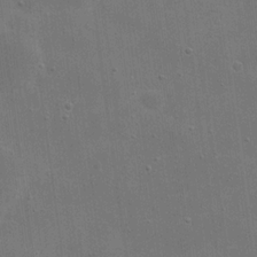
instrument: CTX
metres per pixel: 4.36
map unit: eHh
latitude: 20.3279
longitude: -66.5167
